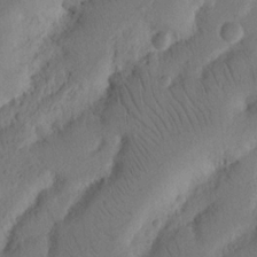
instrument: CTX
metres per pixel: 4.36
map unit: Nhu
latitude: 16.3467
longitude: -75.3293
